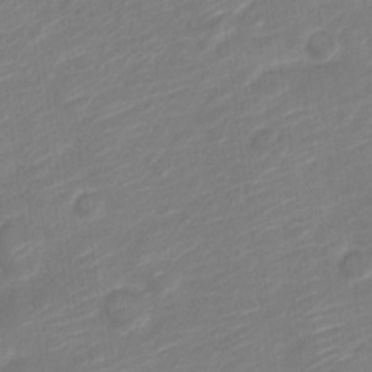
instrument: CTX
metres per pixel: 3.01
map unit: Nve
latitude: -18.9164
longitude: 107.5022
